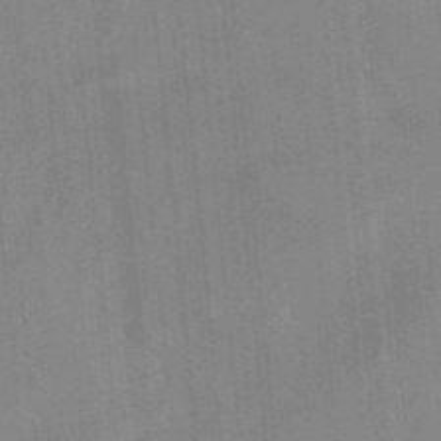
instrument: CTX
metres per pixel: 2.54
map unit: ANa
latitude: -38.0283
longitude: 95.3698
